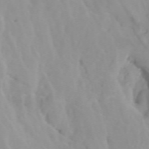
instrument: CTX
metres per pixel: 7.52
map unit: Htu
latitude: -5.0486
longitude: 137.4265
